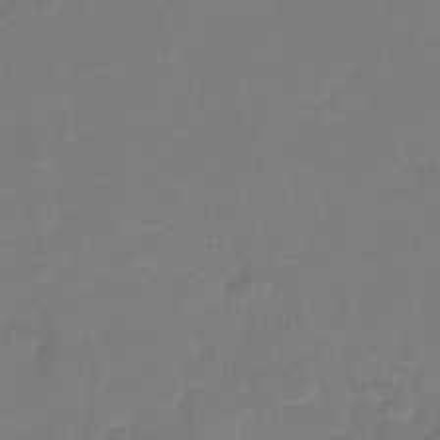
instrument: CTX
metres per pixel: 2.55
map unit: Hto
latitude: -1.5022
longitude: -34.4223
